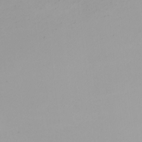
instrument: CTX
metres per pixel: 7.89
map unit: Nhu
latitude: -4.6707
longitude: -91.6883
